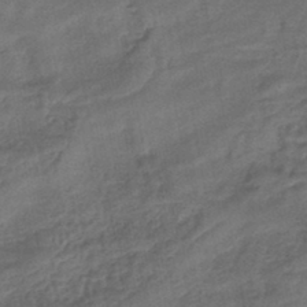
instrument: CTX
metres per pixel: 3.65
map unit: lHb
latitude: -43.0675
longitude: 79.9745
